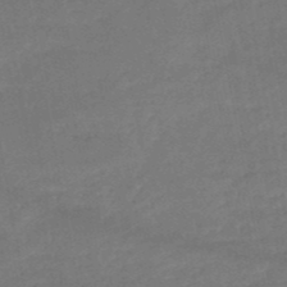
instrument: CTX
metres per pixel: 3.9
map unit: HNb
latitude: -51.1431
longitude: -39.3671
